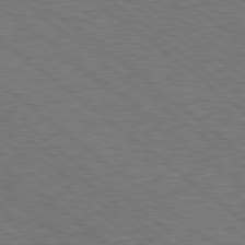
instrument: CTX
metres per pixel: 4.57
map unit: Hpe
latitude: 78.7813
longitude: -170.6112
